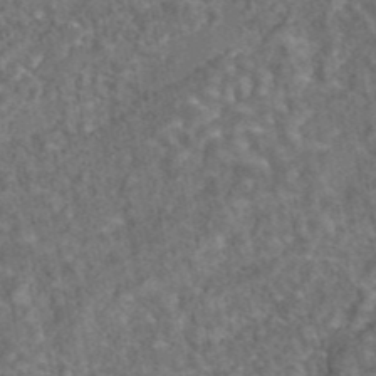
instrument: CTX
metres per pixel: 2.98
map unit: eAb
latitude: 43.3860
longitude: 106.6519
